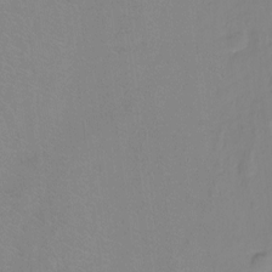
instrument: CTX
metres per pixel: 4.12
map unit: Hto
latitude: -11.8234
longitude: -39.9339
